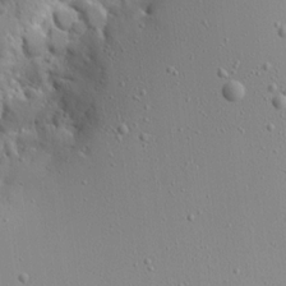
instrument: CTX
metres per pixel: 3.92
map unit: Aa
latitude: 14.5546
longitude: -140.7624
